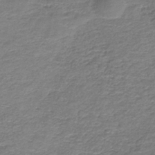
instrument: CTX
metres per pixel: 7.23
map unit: HNb
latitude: -36.6518
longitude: 51.0486
